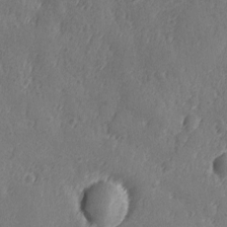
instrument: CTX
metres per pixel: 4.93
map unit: Ave
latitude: -9.1053
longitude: -118.8002
